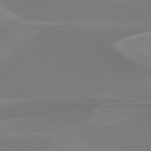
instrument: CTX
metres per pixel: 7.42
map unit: Hpe
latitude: 78.1578
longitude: -125.7449
